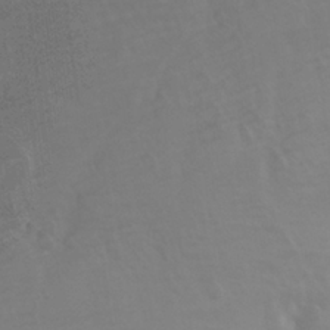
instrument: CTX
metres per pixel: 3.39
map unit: Nhu
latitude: 26.2712
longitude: -55.3482
